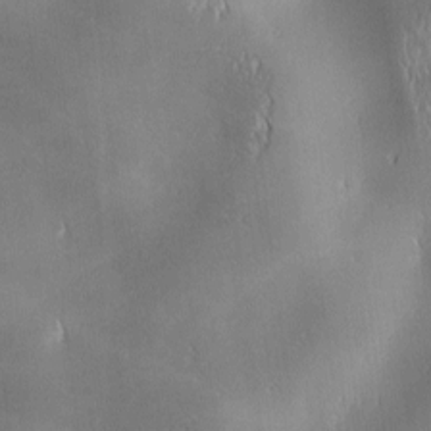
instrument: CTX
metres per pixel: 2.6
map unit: lAa
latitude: 0.9702
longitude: -116.7246
